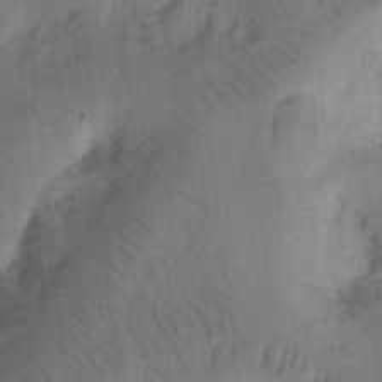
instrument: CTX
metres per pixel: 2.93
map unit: Ht
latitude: 12.6113
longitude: -74.7624
